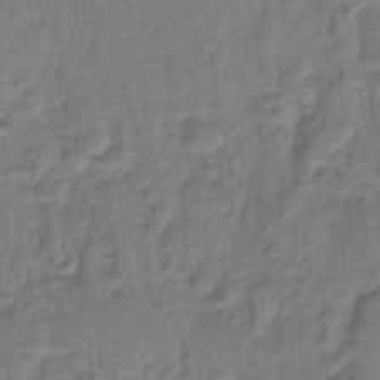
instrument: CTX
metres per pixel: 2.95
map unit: lHb
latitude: -38.1606
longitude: 58.9352
